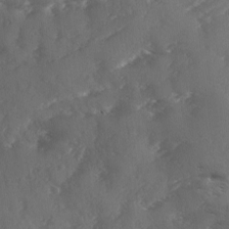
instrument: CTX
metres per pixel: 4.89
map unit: Ave
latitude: 1.3481
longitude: -111.2537
